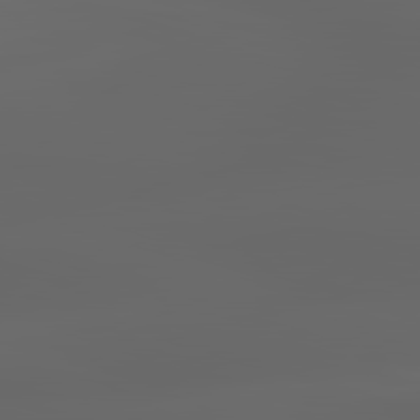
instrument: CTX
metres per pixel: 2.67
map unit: lApd
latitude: 83.1025
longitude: -137.0081
